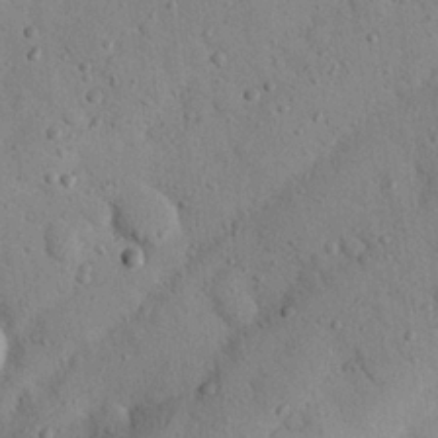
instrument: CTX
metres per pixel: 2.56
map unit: Nhu
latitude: 22.3845
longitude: -76.0255
